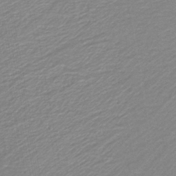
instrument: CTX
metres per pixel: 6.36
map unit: HNb
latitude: -40.3117
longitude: 51.4454
